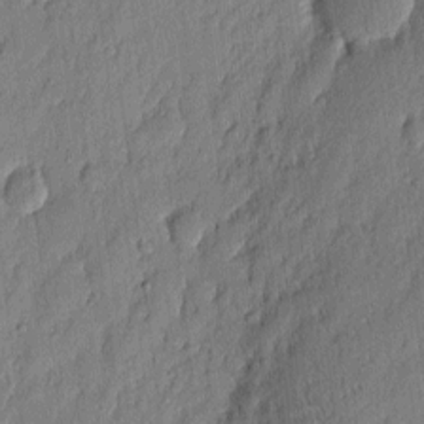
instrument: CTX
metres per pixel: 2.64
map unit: eHh
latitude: 4.1767
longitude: -76.4601
